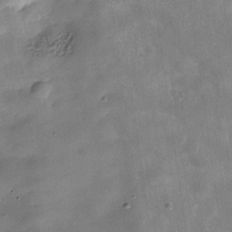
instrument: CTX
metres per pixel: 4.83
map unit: Hve
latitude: -31.1242
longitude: 93.4832
